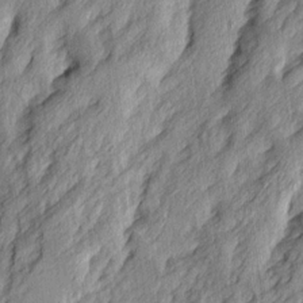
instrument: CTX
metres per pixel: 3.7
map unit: Ave
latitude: 15.3104
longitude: -137.3104
